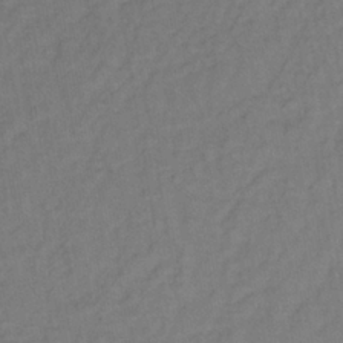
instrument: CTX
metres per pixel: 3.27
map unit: lHb
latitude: -35.4454
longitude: 64.8408
